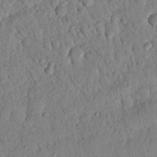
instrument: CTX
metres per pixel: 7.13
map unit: Nhu
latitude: 20.9892
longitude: -78.3845
